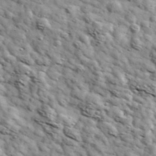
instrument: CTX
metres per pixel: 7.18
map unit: Ave
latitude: 41.3104
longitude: -107.2726
